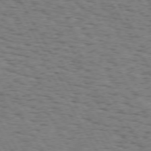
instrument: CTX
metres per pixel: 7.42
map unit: Hpe
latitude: 73.0648
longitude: -142.6680
